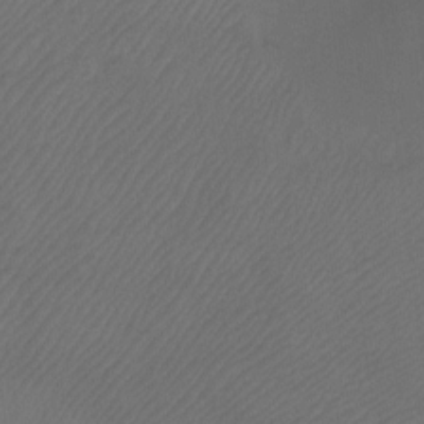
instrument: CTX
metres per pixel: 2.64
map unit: Ht
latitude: -7.8422
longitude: -34.7813
